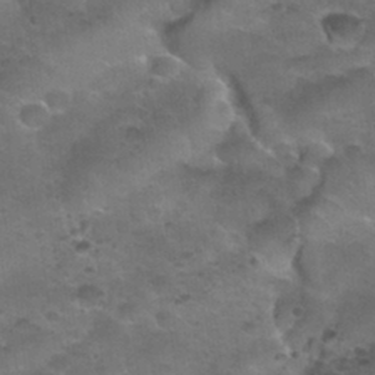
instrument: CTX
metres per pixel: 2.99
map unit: Nhu
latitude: 30.8002
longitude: -52.2901
